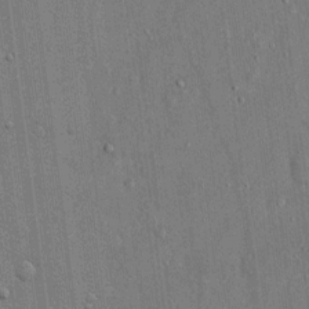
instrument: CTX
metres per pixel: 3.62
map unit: eHh
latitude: 14.7058
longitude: -68.6869
